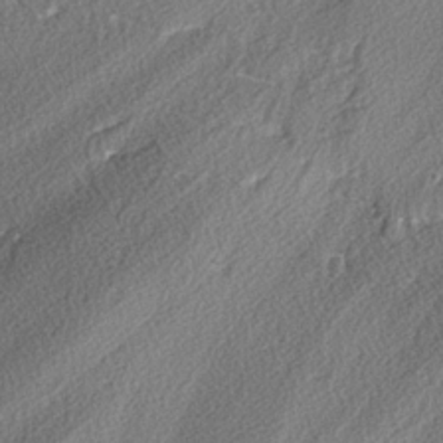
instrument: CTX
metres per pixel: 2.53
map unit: lAvf
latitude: -3.5210
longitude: -108.4412
